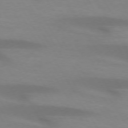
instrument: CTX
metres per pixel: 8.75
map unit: lApd
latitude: 73.3293
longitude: -53.4616
